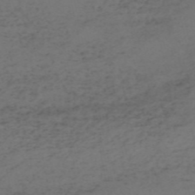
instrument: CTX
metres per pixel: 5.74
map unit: HNb
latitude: -55.7100
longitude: -43.7828
